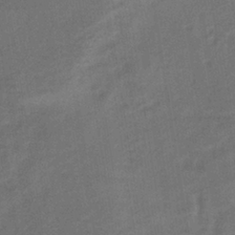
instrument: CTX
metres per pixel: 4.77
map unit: lHb
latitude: -37.7855
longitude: 71.1620
